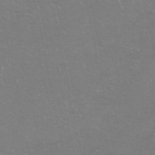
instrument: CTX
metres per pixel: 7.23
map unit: HNhu
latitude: -40.6896
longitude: 103.5588
